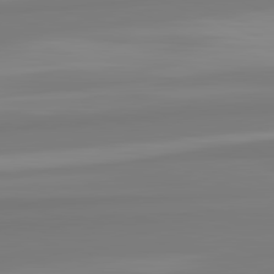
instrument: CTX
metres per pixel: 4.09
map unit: lApd
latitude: 82.5356
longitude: 175.5399
